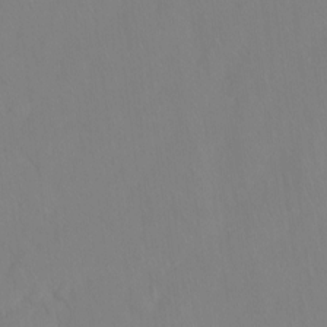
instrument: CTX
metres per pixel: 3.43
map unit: Hto
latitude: -14.1984
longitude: -43.4615
